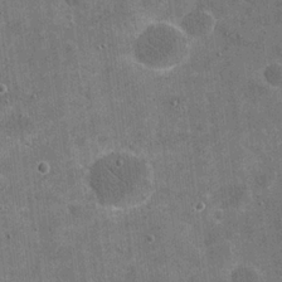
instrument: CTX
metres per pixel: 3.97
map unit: eHh
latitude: 20.0822
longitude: -65.6883
